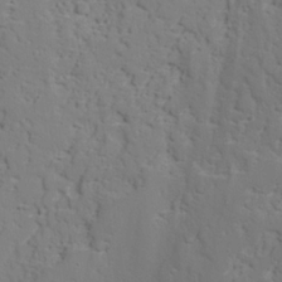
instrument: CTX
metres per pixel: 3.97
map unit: lAvf
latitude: 26.8380
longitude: -110.0444
